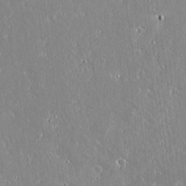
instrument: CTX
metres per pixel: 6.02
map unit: lAvf
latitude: 14.8380
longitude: -129.0836
